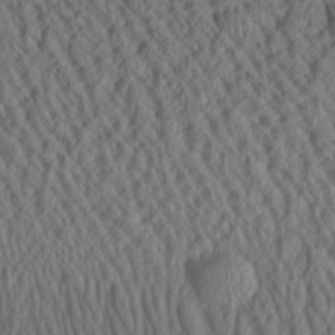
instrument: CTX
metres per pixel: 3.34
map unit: Aa
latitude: 25.9339
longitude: -136.1956
